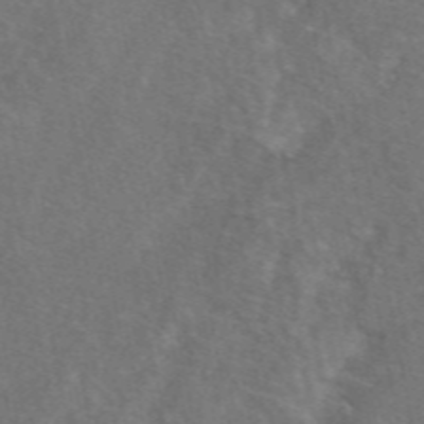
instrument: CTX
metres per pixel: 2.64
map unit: eAb
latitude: 49.9717
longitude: 119.0864
